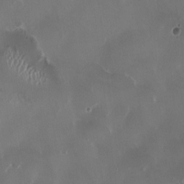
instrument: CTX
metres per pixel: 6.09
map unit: HNhu
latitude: 1.0269
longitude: -4.6490
